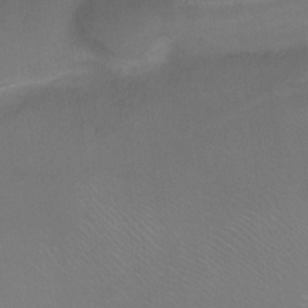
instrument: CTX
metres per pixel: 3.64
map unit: Hto
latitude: 0.5168
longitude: -33.4993
